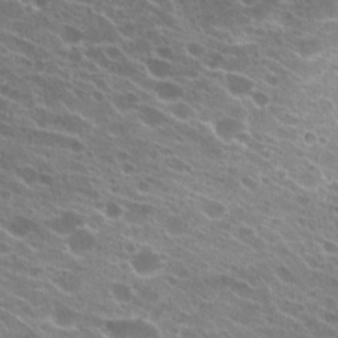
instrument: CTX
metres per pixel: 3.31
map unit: Hto
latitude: 23.1403
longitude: -38.6301
